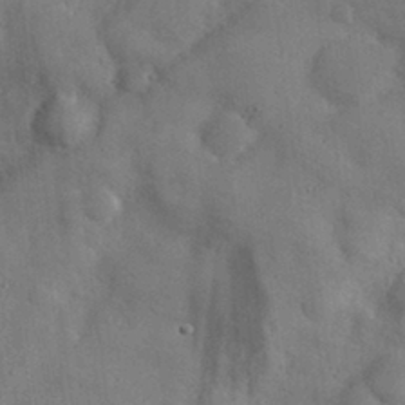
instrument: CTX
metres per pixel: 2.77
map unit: eHh
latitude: 30.4790
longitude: -71.5938
